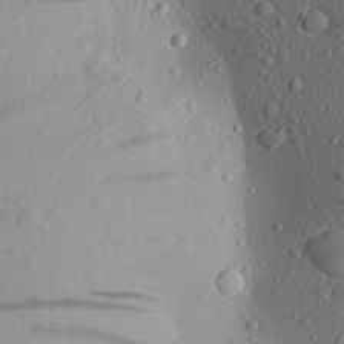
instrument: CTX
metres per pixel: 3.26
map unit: Aa
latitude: 23.4804
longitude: -144.2900
